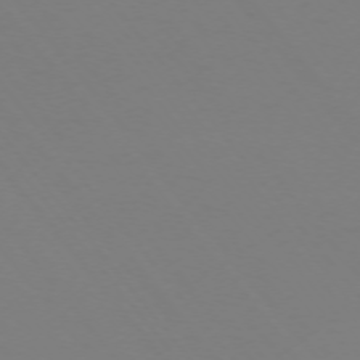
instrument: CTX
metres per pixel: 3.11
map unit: Ap
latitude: -74.6519
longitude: -74.3467
